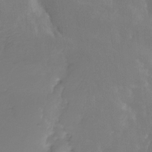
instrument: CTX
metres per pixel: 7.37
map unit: Nhe
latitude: -27.1053
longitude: -109.5560
